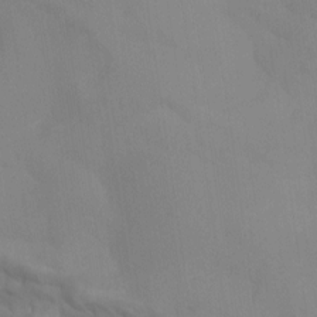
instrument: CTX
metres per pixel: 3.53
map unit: Aa
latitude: -8.9353
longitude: -78.5924
